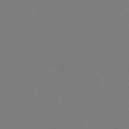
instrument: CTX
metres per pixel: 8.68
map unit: eHb
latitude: -30.1983
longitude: 66.3873
